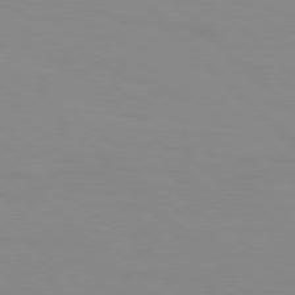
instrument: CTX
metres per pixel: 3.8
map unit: Hpe
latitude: 77.3481
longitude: -160.7624
